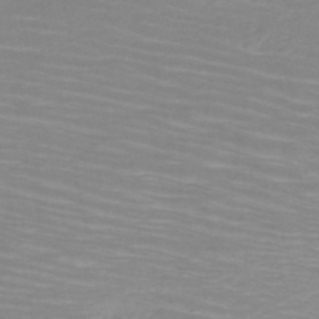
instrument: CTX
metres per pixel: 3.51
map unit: HNb
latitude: -49.7289
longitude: -51.2914
